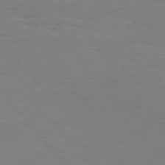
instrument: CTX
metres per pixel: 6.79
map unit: Hpe
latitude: 75.9717
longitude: -140.1577
